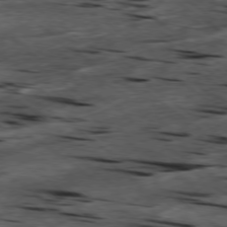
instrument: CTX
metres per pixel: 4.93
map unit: Hpe
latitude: -78.6896
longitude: -22.3089
